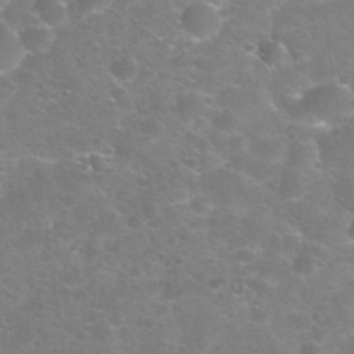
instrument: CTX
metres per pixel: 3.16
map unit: Nhu
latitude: 31.7450
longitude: -53.2915
